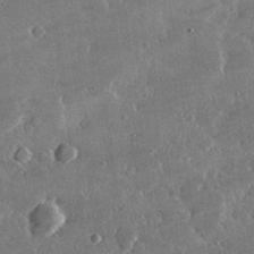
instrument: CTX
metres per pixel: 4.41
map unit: lHvf
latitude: 32.5357
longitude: -91.7072
